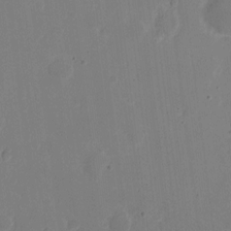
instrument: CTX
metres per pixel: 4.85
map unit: eHh
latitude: 6.6679
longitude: -66.4790
